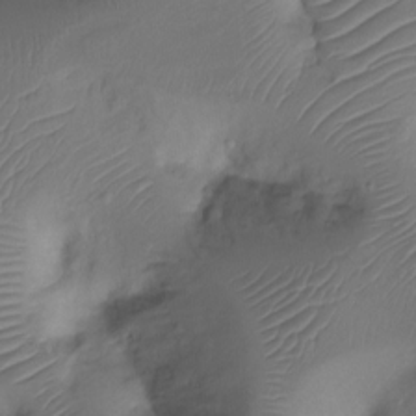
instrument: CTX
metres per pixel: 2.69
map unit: Ht
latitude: -18.3117
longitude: -44.2522
